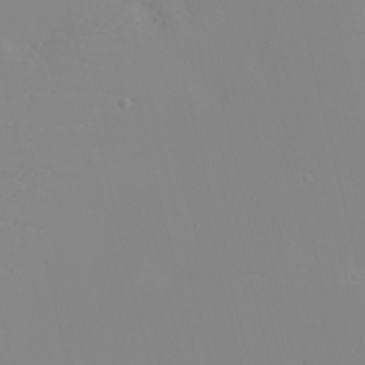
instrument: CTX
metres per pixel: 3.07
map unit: eHh
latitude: -5.6344
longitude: -85.2159
